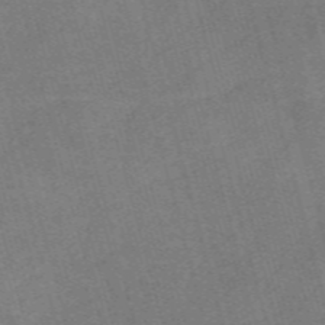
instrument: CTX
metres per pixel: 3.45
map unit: Nve
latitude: -59.1242
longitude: 64.8975
